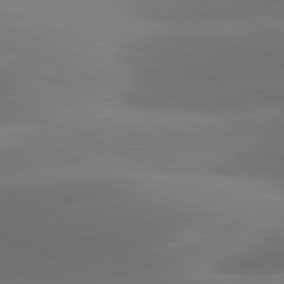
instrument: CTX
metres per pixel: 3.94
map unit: lApd
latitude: 81.3482
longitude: 130.2172
